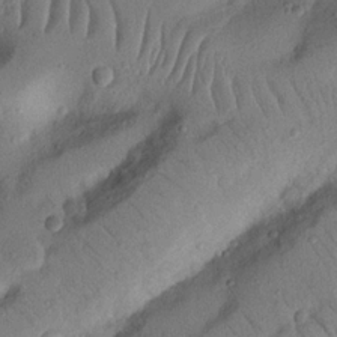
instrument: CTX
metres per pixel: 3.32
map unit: Nhu
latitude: 22.2333
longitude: -75.3104
